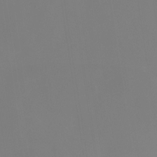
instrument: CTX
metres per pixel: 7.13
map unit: Nhe
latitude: -35.5210
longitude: -87.1781
